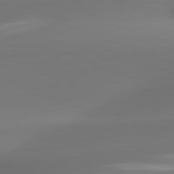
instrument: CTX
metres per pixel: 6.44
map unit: lApd
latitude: 81.8205
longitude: -163.1970
